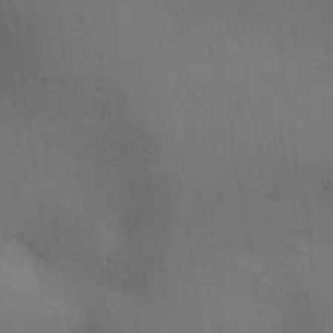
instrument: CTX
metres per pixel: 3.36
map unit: lAa
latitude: 12.1389
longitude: -108.2144
